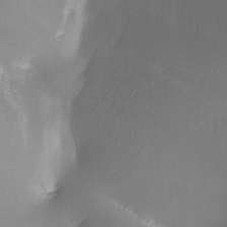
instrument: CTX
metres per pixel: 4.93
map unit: Ave
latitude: -6.3495
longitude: -120.7813
